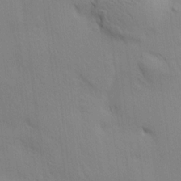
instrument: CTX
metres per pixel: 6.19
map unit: HNhu
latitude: 13.7639
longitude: 11.5777
